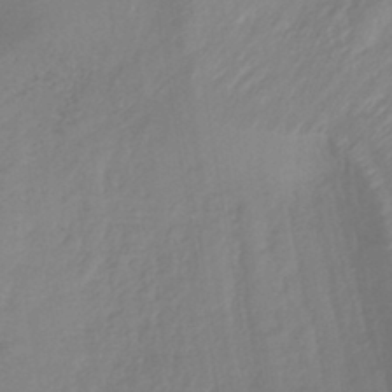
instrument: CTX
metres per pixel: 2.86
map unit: lHb
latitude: -41.4076
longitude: 77.6533
